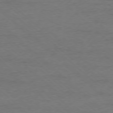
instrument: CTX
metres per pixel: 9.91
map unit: Ap
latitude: -78.0283
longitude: -85.9528
